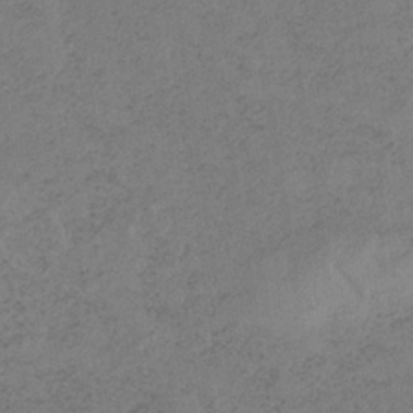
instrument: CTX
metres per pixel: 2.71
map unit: HNb
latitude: -32.7275
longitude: 63.3509
